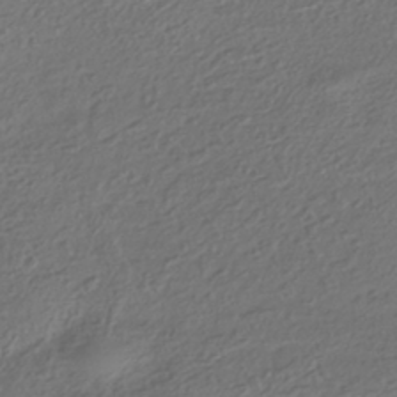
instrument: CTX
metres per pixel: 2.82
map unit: HNhu
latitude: -41.4265
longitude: 107.1054
